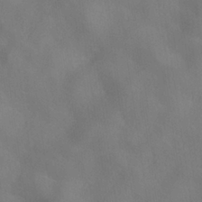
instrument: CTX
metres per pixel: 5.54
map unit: ANa
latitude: -36.7085
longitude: 95.3887
